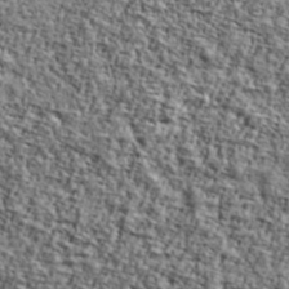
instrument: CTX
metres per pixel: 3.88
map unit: Ave
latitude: 42.4034
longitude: -110.4223
